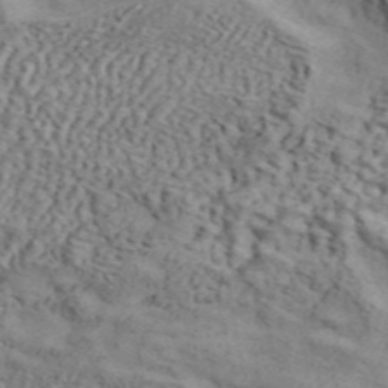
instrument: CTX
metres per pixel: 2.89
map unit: ANa
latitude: 45.6694
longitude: 45.0486
